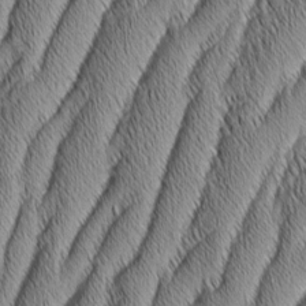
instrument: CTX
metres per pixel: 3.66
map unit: Aa
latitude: 6.6679
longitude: -130.9325
